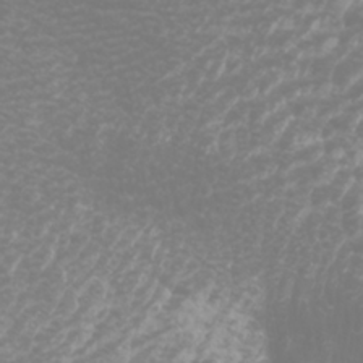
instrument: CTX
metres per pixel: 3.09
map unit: Htu
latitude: -6.8408
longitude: -74.0633
